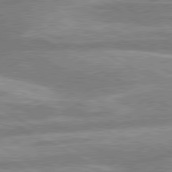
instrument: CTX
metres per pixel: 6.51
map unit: lApd
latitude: 80.2333
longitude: -166.7246
